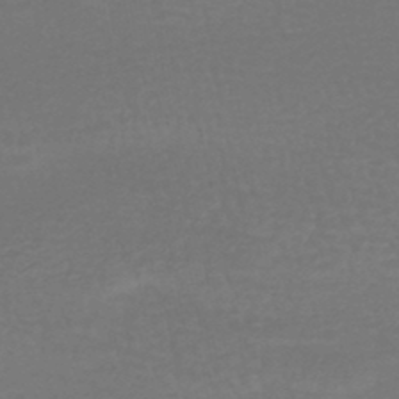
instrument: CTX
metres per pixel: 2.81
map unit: HNhu
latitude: -47.6155
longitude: 96.9920
